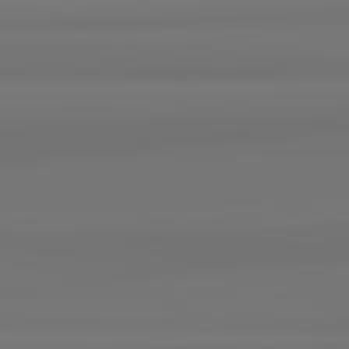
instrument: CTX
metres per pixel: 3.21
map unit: lApd
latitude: 82.3467
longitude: 171.7856
